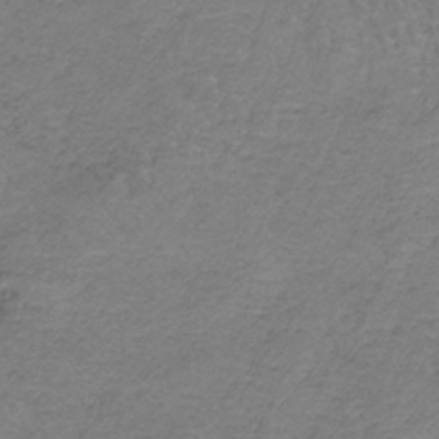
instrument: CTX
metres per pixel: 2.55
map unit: HNb
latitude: -35.5399
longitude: 56.6707
